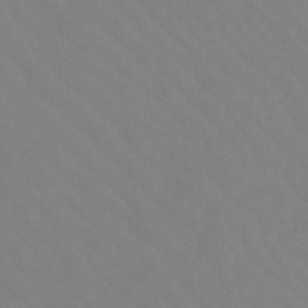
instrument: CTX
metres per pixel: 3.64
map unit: lHb
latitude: -48.6330
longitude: 83.6344
